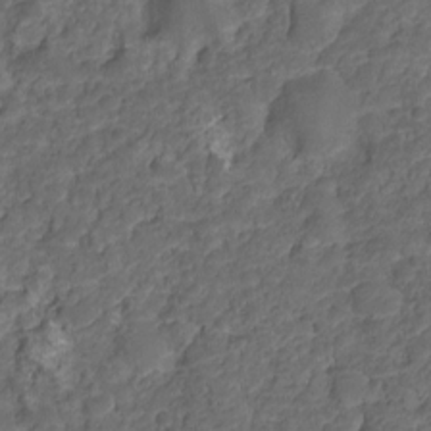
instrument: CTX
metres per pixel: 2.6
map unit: HNhu
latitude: -21.3698
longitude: 85.3131
